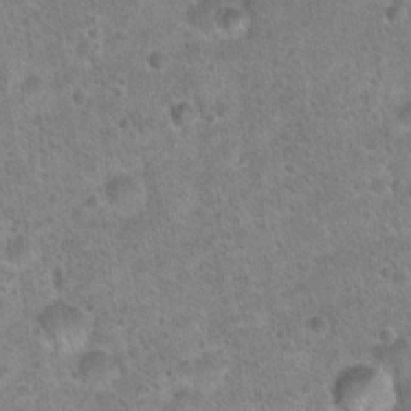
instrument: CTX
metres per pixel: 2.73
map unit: Hto
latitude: 21.4616
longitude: -49.6505
